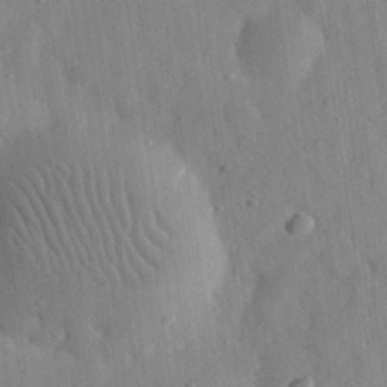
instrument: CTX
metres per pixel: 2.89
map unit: eHh
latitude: 32.9703
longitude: -78.3090
